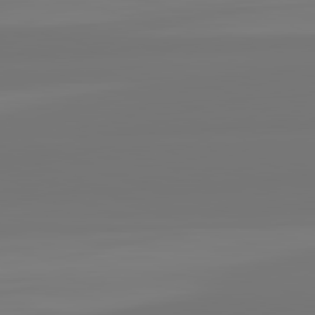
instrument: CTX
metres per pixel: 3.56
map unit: lApd
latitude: 82.1199
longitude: -177.2348
